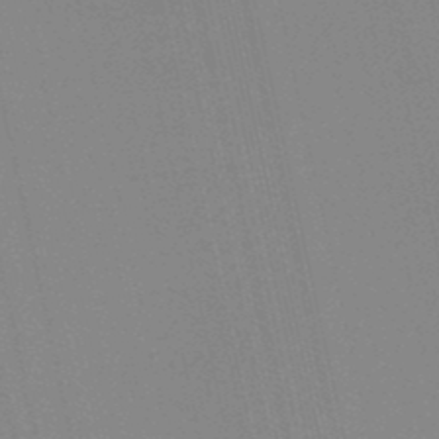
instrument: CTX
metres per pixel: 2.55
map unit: lHb
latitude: -48.4251
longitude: 75.4077
